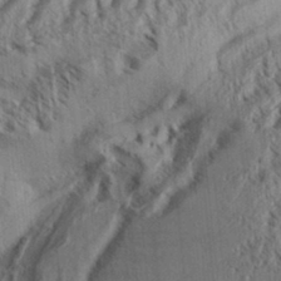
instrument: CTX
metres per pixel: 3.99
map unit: Aa
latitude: 32.8947
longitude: -137.1592
